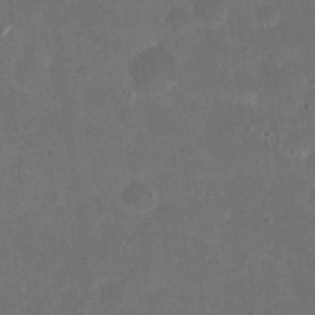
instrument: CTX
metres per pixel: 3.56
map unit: eHh
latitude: 19.9717
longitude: -63.7639
